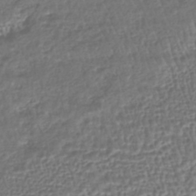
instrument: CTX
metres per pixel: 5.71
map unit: HNhu
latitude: -43.6154
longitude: 107.2187
